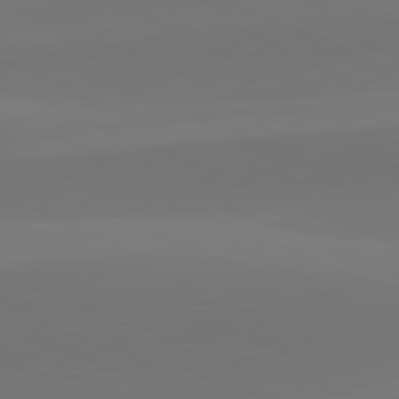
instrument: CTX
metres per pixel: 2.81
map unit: lApd
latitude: 81.7072
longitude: 128.0661
